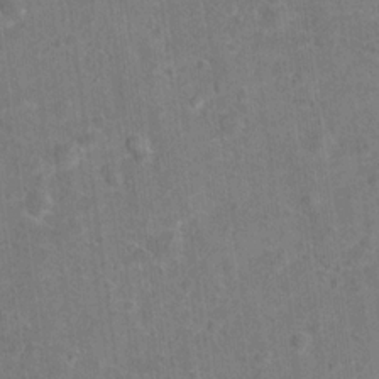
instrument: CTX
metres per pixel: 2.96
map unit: Hto
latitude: 15.5749
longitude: -41.9339
